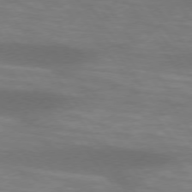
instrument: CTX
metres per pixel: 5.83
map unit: lApd
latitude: 74.4223
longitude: -54.6301
